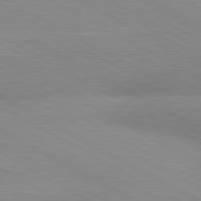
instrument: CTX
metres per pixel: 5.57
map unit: lApd
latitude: 80.5546
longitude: 125.2187
